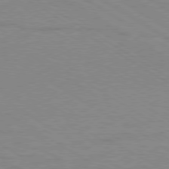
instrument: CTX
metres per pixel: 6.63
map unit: Ap
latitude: -80.2173
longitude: -52.7435
